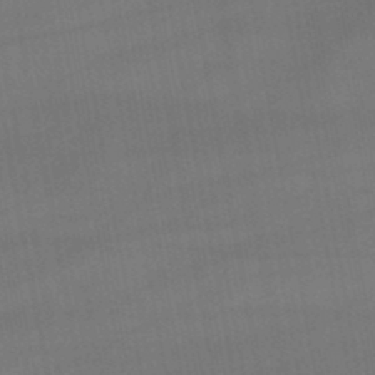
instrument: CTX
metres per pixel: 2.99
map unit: lHb
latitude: -47.1053
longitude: 73.4265
